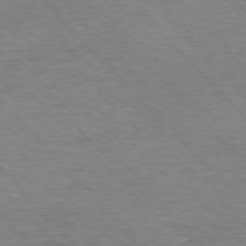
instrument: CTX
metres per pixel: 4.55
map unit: Ap
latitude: -76.8030
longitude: -95.3104
